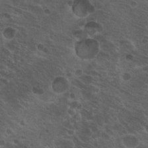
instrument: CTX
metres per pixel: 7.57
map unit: Hto
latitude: 19.7449
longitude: -32.3467
